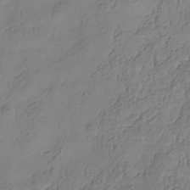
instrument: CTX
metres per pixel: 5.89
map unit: Hve
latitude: -32.8219
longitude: 93.0864
